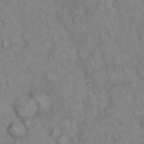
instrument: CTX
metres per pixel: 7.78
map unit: Hto
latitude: 13.6316
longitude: -58.0822
